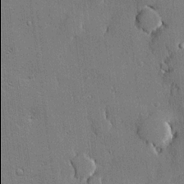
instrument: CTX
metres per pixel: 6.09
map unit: lHvf
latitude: 20.8191
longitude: 146.0094
